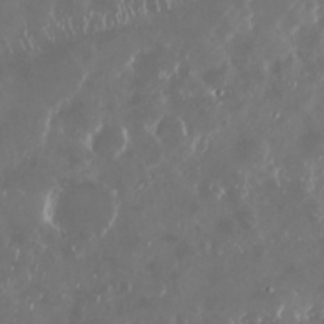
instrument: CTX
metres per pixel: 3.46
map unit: Nhu
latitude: 29.3104
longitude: -59.1403
